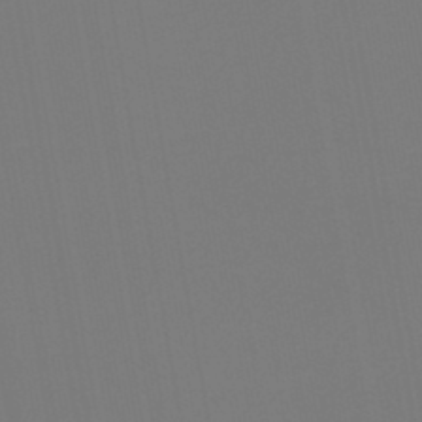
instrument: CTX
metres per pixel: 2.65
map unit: lHb
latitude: -46.5951
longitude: 71.2943
